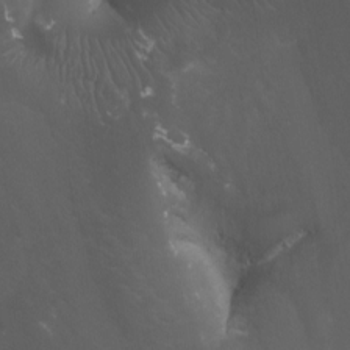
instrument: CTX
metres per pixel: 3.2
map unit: Nhu
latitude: -9.3510
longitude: -78.0822
